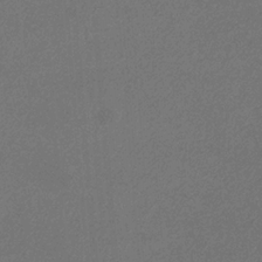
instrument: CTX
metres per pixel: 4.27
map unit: eHb
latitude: -32.4440
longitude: 69.7855
